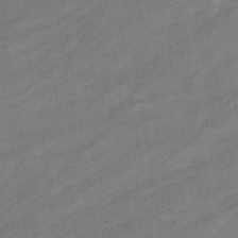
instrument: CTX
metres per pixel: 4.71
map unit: eHb
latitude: -36.8219
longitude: 78.0283
